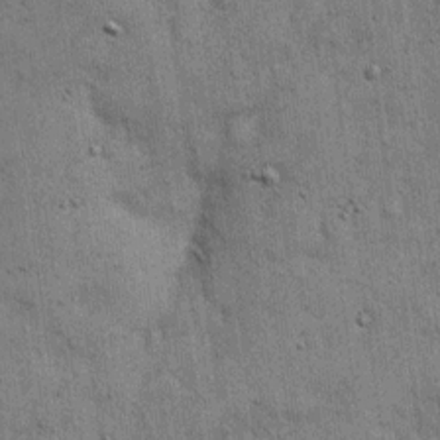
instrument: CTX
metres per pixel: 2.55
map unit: eHh
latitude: 15.6883
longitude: -62.8947
